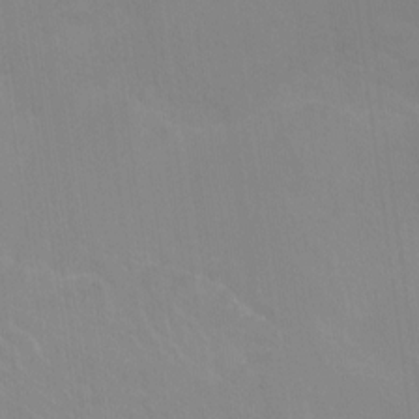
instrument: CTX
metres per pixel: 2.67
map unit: Ht
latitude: -14.1228
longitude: -42.4034
